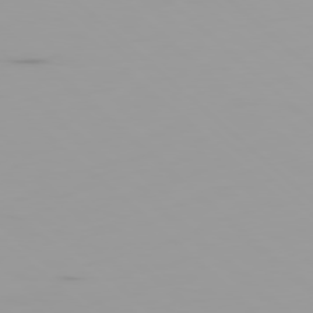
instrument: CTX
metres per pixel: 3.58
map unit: Ap
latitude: -79.4643
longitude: -69.7261
